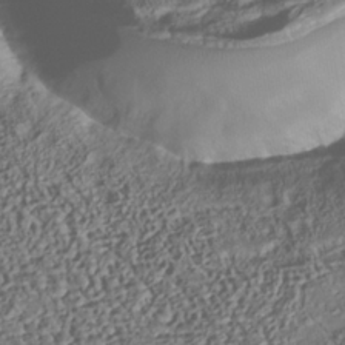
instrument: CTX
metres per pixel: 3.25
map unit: Nhu
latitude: -37.7666
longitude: -80.6301
